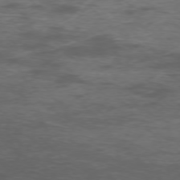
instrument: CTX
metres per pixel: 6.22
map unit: Ap
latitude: -76.2550
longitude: -67.3859
